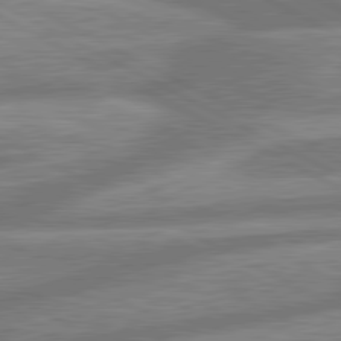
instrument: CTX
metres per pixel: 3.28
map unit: lApd
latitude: 80.7057
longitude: -166.9891
